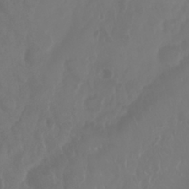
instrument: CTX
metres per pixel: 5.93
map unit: Nhu
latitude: 25.1403
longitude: -62.3656
